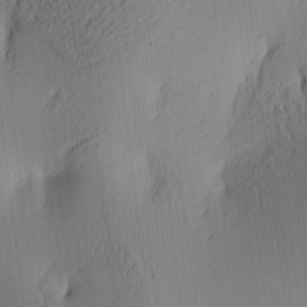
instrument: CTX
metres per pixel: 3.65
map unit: lAa
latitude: 4.0255
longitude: -114.4601
